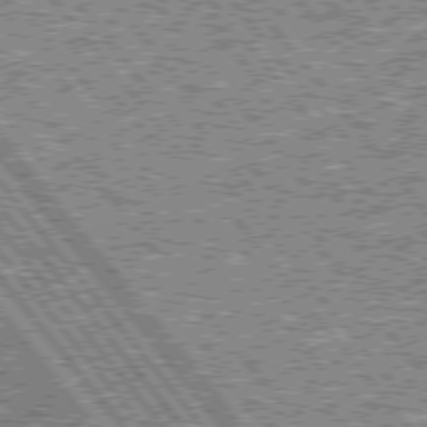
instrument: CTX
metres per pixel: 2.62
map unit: lApd
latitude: 75.6505
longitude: -77.3103
